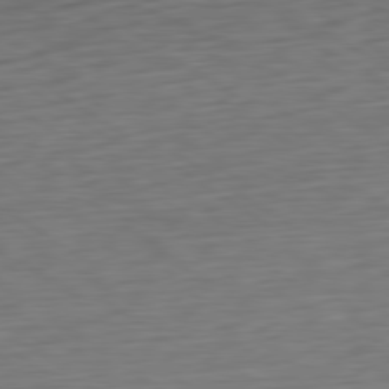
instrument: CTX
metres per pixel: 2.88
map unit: Ap
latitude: -80.5007
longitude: -69.4238
